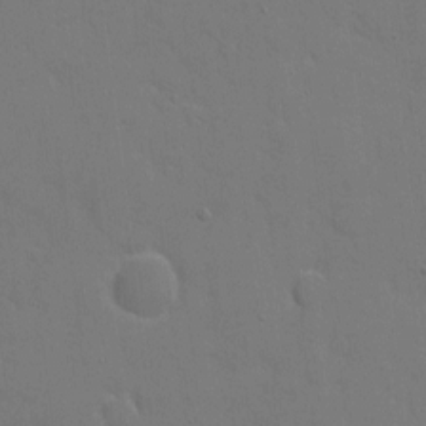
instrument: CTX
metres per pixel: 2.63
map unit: eHh
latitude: 6.3845
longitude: -67.4615
